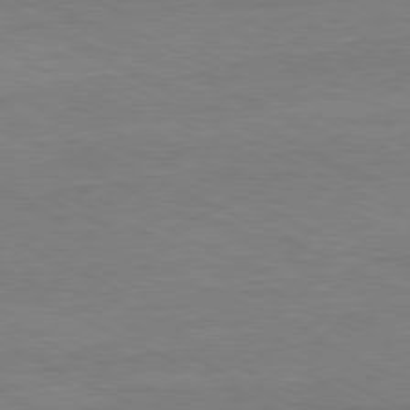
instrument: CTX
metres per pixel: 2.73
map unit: Ap
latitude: -81.2187
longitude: -85.6694
